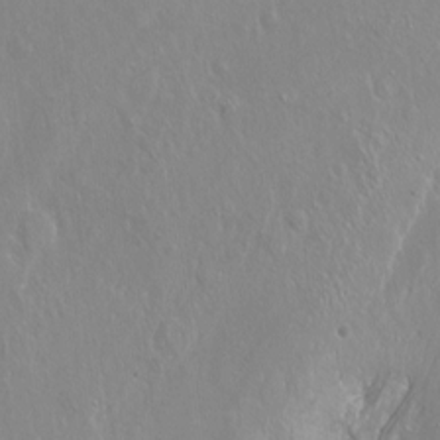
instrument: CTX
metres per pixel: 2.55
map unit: Hto
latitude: -7.6910
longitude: -46.2712
